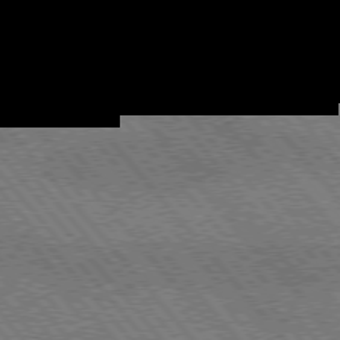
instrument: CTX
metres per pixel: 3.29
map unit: lApd
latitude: 75.2915
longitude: -49.6883
